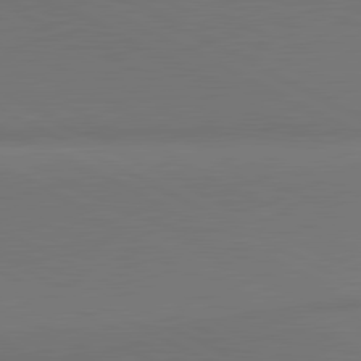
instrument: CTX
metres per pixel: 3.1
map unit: lApd
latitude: 81.2726
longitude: 146.3306
